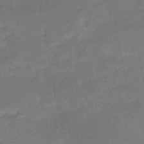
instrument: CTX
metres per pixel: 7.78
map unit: HNb
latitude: -50.6518
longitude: -39.4993
